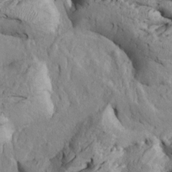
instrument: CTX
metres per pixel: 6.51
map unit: Htu
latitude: -6.7463
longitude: 154.1794
